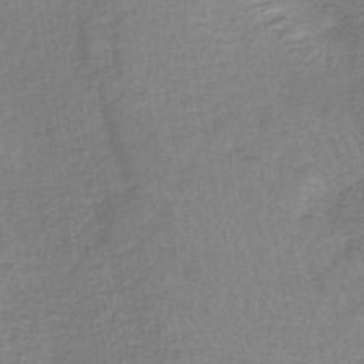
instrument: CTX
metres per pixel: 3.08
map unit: lHb
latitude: -41.4265
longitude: 59.4076
